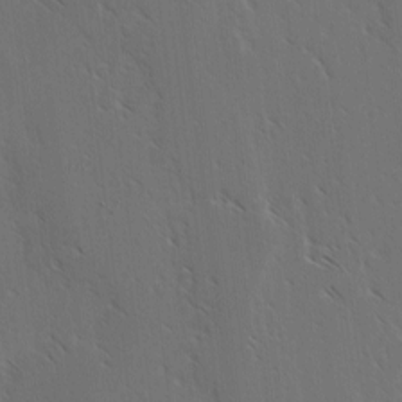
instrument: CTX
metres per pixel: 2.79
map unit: lAvf
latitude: -4.0472
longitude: -113.5560
